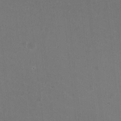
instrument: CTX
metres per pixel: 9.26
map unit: HNhu
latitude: -2.7085
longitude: -1.3481
